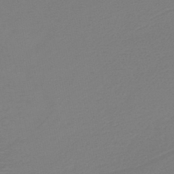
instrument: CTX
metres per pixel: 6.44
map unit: HNb
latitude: -46.5951
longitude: -45.1214
